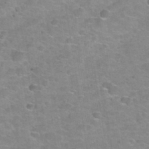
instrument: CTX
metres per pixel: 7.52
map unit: Nhu
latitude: 32.1955
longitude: -53.6316
